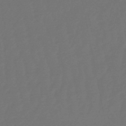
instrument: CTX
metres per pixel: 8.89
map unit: eHb
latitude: -50.8786
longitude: 77.8989
